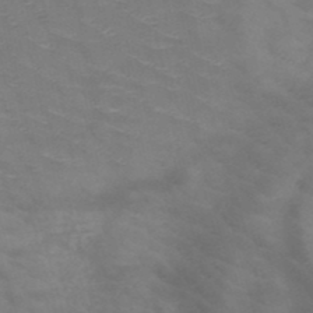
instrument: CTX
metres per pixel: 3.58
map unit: HNb
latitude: -50.1039
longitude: -46.7624
